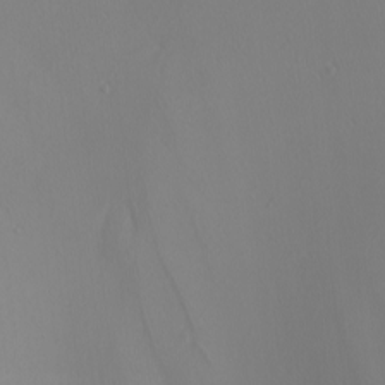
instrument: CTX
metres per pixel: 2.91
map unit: Nhu
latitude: -7.8989
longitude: -95.2915
